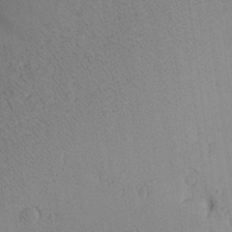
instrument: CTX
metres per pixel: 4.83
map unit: Aa
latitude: 25.1214
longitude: -144.8569
